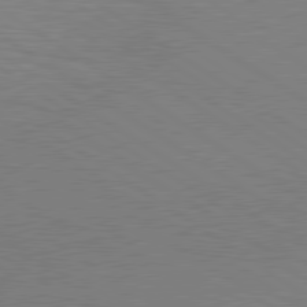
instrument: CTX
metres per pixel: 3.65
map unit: lApd
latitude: 80.1767
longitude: 127.3509
